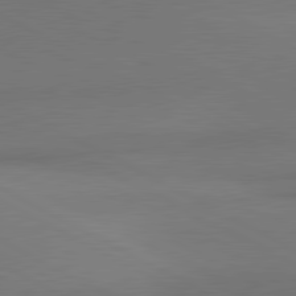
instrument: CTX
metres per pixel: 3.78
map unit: lApd
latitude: 81.2348
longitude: 146.6518
